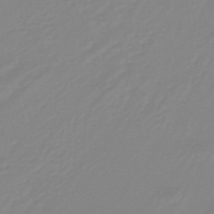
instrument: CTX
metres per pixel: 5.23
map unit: lHb
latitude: -44.0472
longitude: 75.3510
